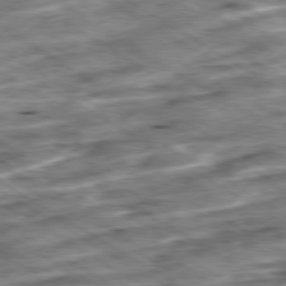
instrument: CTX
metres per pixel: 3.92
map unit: Ap
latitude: -79.9745
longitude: -50.7624
